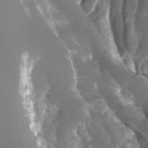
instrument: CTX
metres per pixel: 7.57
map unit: Ht
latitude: -4.0472
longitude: -61.8961
